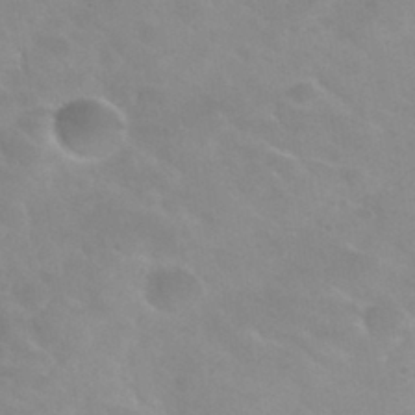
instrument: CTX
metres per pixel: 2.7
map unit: Hto
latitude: 31.5749
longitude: -47.8584
